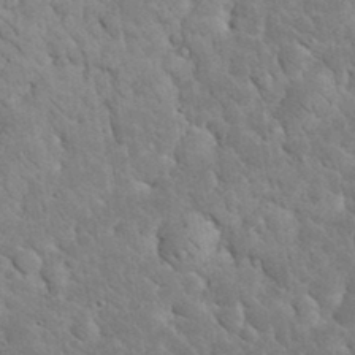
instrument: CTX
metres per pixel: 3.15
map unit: eHh
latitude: 33.5938
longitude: -66.5167
